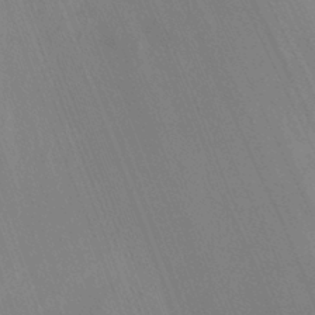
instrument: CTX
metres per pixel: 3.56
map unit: Ht
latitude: 0.7813
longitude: -32.4223
